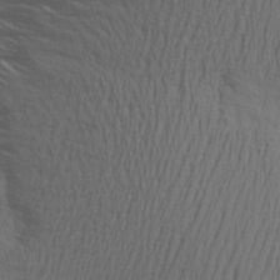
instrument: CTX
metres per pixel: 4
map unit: Aa
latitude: 18.0255
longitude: -144.7246
